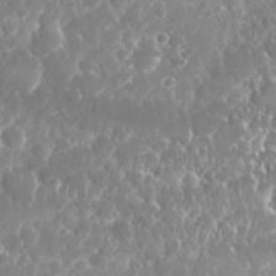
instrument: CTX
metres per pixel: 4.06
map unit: Nhu
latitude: 26.1389
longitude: -60.8191
